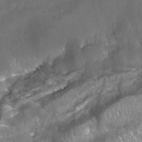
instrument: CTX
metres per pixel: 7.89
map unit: Nhu
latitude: 27.5938
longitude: -55.8205
